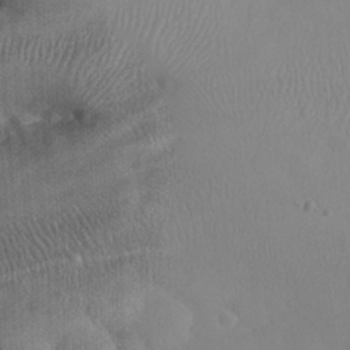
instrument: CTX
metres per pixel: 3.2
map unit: eHh
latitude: 25.5560
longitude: -65.0269
